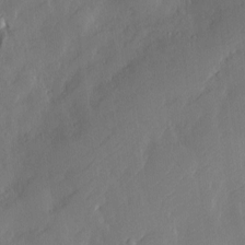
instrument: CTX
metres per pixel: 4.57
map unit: Nve
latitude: -9.4265
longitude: 173.0297
